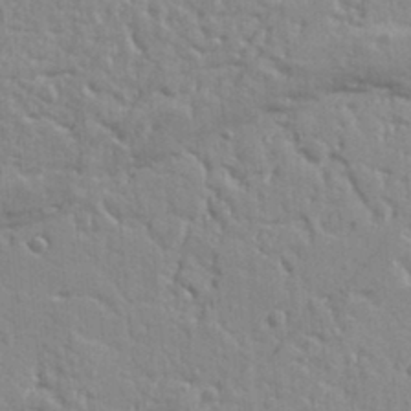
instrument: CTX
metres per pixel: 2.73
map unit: Ht
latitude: 9.7072
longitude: -77.0836
